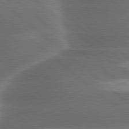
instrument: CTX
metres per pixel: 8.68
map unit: lApd
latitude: 79.9150
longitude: -116.8191
